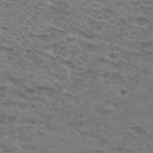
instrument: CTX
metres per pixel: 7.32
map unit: Hto
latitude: 29.8961
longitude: -46.8002
